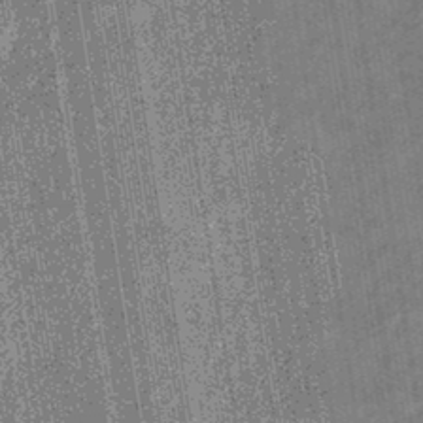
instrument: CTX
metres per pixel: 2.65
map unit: eHb
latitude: -40.3684
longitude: 82.6896
